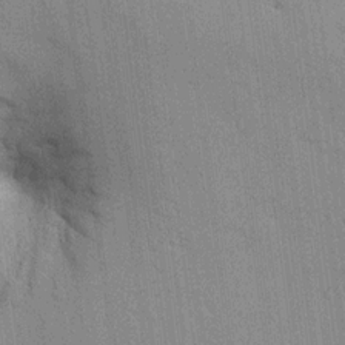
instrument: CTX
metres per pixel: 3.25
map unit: HNhu
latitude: 15.2537
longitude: 11.5021
